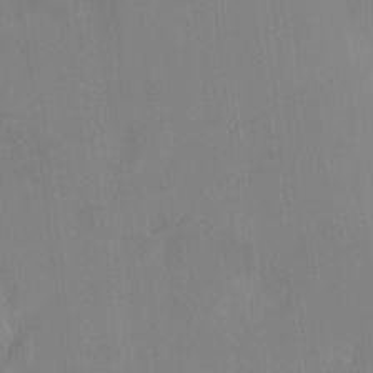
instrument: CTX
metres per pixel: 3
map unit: HNhu
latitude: 7.0080
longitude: 2.6518
